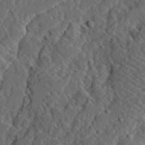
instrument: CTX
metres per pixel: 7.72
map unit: Ave
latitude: 14.4412
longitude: -136.5546
